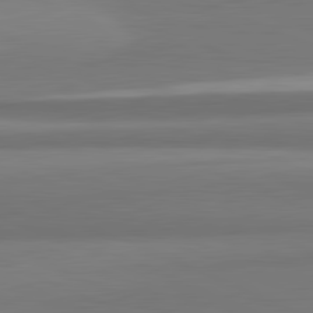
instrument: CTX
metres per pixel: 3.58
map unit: lApd
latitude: 82.0633
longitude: 172.3495
